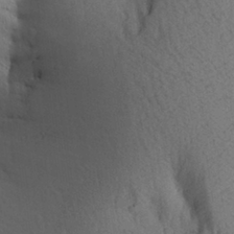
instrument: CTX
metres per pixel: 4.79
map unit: Aa
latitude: 27.9150
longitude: -148.3845
